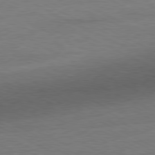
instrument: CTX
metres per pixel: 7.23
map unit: Ap
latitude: -81.1620
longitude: -85.6316
